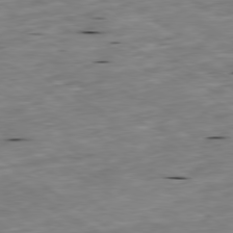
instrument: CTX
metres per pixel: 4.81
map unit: Ap
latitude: -79.5588
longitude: -91.4993
